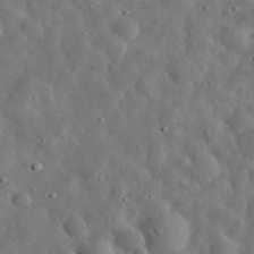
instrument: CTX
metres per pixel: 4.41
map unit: eHh
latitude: 32.8947
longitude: -74.8380
